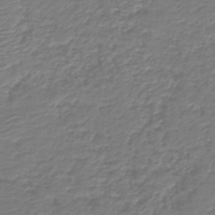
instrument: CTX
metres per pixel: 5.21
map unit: HNb
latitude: -42.0283
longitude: 50.0283
